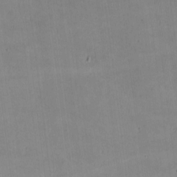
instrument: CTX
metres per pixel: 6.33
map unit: lHvf
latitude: -9.8611
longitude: -101.6316
